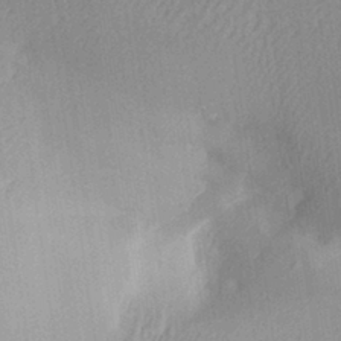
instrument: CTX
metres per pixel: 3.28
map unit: Aa
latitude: 29.3293
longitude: -137.1403
